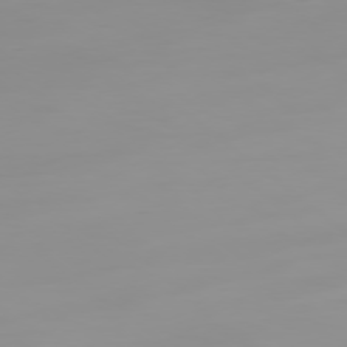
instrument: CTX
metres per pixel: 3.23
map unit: Ap
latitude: -78.6896
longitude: -95.8017
